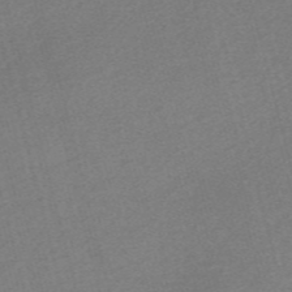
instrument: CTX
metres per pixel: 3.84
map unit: Nve
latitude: -56.8597
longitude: 60.9164
